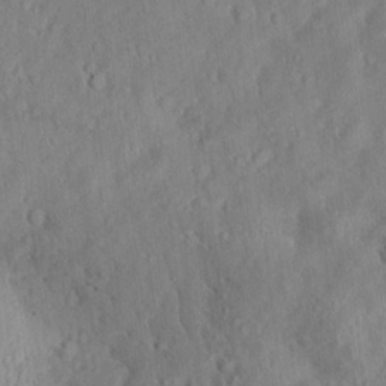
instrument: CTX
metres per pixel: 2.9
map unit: Aa
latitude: 8.7813
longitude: -134.0255
